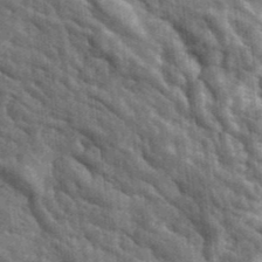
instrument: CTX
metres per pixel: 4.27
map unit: eHh
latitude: 33.6883
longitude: -78.3845
